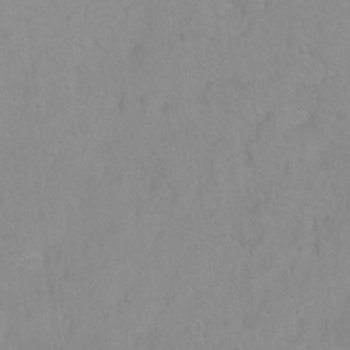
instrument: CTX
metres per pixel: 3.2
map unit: Hto
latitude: 2.3089
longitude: -36.2712
